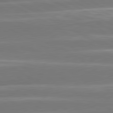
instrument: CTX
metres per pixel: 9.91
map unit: lApd
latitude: 80.9703
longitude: -129.1781
